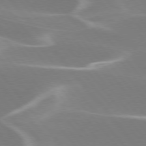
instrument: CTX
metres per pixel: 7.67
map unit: lApd
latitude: 75.7639
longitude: -63.0459
